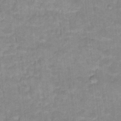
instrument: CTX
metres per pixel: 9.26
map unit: Hto
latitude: 17.2726
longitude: -35.1025
